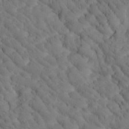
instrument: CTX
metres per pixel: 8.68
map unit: Htu
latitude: -1.3699
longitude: 174.0661
